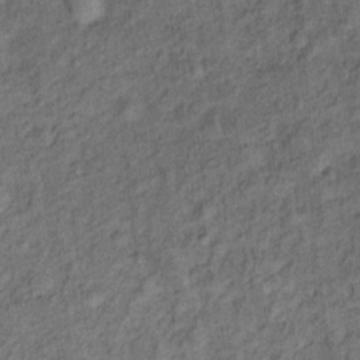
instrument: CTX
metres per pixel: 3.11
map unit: Ht
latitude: 9.9339
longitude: -39.9528
